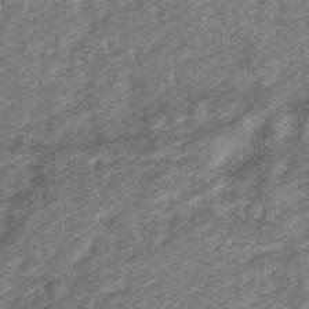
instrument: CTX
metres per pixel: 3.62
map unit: eHb
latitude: -37.8233
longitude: 79.8611
